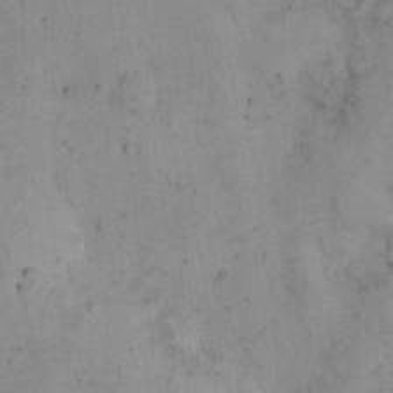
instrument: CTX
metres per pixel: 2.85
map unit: eHh
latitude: 20.8758
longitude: -60.6112
